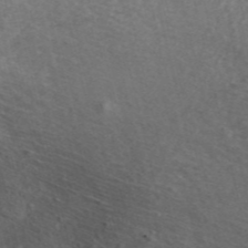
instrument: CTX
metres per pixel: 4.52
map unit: ANa
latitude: 44.5357
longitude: 29.7100
